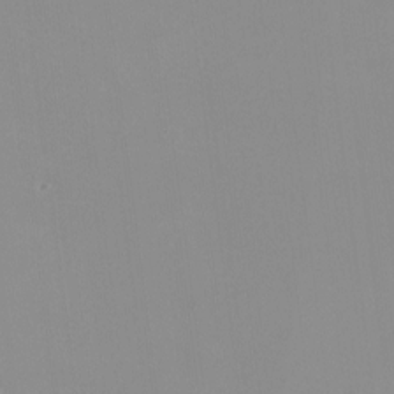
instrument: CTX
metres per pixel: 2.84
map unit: HNhu
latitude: -0.7464
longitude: -5.2915
